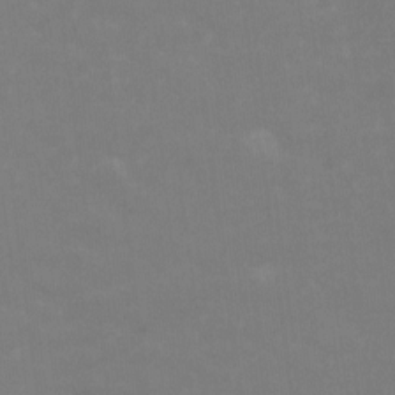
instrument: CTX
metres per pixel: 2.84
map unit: HNhu
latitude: -0.3118
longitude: -3.8772
